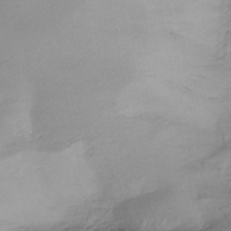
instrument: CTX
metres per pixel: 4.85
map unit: HNhu
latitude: -43.2942
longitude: 102.7841
